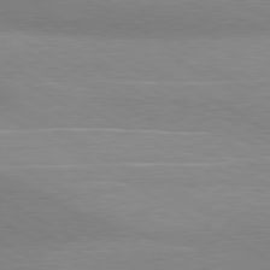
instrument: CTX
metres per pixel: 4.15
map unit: lApd
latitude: 80.5168
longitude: 125.4643
